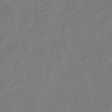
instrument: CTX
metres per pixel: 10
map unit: eHb
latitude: -41.8044
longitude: 79.6155
